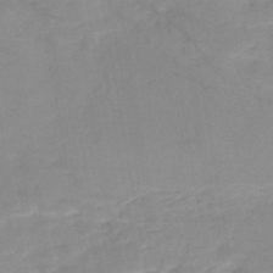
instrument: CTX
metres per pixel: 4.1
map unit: HNb
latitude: -50.2928
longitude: -39.7827
